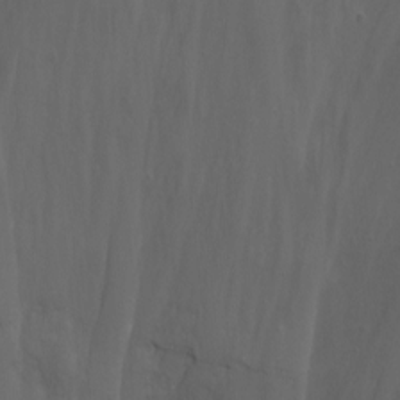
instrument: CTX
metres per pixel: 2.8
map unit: Nhu
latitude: -14.4062
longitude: -62.5357
